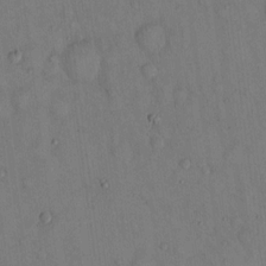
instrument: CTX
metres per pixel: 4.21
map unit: Hto
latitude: 14.2145
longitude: -60.1389
